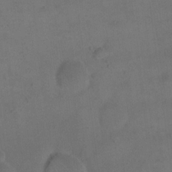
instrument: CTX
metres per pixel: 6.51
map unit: eHh
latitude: 18.5356
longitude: -65.1781
